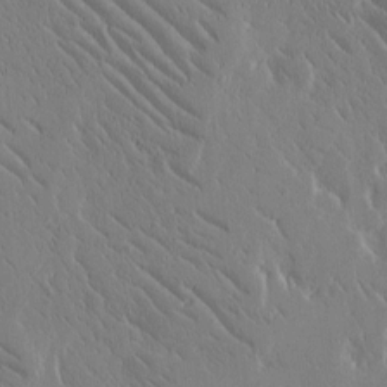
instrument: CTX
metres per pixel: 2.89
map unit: Htu
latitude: -2.2361
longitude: 175.6532
